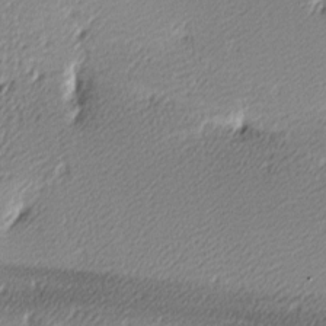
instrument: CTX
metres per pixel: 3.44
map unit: lAa
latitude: -10.5385
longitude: -126.6491
